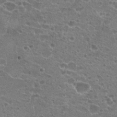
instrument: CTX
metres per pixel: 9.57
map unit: Hto
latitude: 22.2145
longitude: -41.5749
